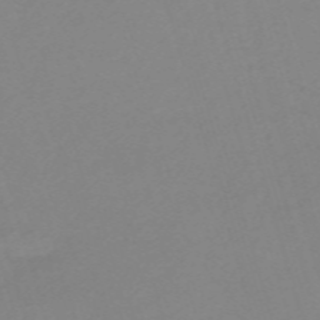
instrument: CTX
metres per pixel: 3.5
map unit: eHh
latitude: -61.3888
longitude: 52.4440
